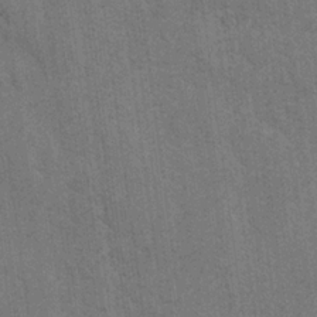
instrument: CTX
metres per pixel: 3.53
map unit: lAvf
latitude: -5.5777
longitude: -114.2900
